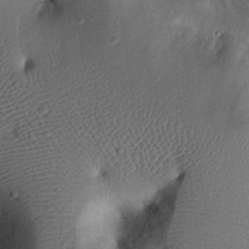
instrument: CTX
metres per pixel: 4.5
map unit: eHh
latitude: 24.0444
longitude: -71.0080
